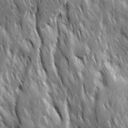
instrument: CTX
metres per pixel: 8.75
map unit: Ave
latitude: 15.1215
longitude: -134.5545
